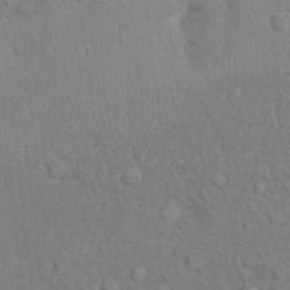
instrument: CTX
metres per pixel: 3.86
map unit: Ht
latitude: 0.4790
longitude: -14.3090
